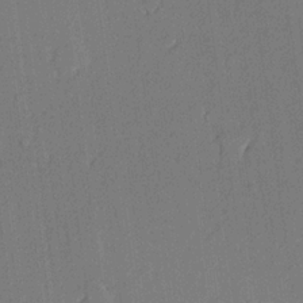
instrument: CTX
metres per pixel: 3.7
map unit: lHvf
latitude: 20.7813
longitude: 144.4251
